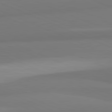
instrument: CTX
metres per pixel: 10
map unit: lApd
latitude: 82.1199
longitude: 177.9745
